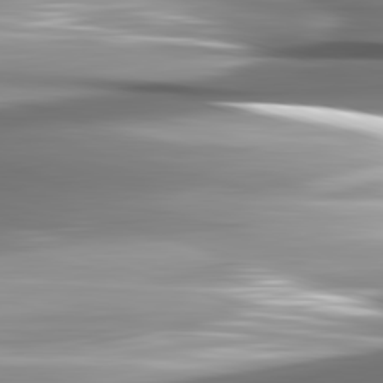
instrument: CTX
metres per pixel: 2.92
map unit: lApd
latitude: 82.6301
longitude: -141.3859
